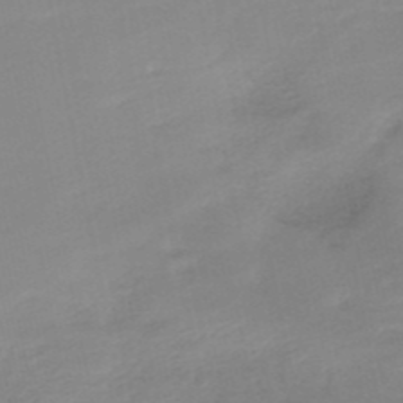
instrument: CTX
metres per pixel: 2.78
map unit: HNb
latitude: -50.7085
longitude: -50.2522
